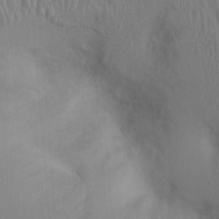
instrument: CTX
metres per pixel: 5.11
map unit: Ht
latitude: 0.1766
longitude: -13.5938
